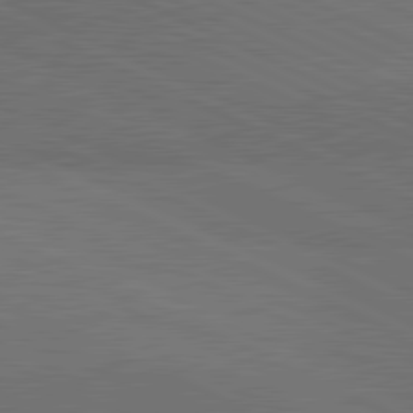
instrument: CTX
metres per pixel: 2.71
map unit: lApd
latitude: 81.5938
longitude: 148.9731
